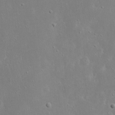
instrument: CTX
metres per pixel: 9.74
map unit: eHh
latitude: 17.2537
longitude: -71.4804
